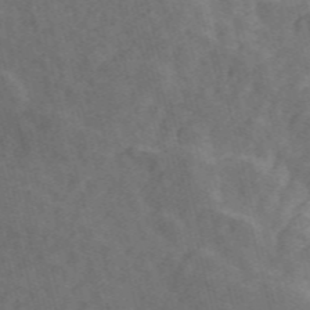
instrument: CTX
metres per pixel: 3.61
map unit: ANa
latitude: 49.6505
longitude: -81.8583
